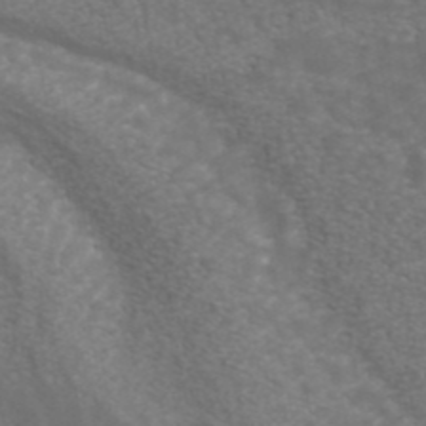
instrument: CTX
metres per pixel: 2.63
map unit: ANa
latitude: 42.9703
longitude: 24.1228
